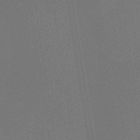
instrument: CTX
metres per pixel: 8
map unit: lHb
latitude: -41.5021
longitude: 77.9745
